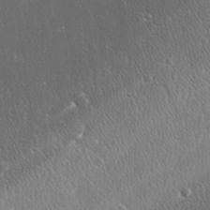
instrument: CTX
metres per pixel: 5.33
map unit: Ave
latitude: 0.2144
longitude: -113.6127
